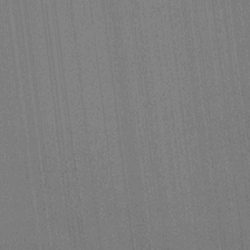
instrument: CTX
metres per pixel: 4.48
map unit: HNhu
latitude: 13.5938
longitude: 14.4818
